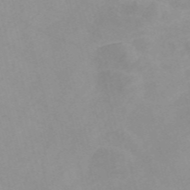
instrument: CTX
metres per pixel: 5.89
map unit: Nve
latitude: -57.1620
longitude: 59.5777
